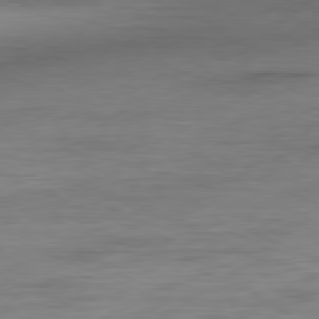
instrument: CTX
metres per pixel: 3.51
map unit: Ap
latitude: -81.1809
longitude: -81.1592
